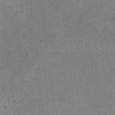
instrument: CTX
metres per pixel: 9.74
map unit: HNhu
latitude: -3.4454
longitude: -3.2348
